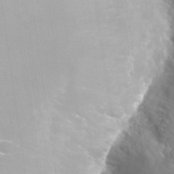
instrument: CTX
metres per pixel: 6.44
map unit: Nhu
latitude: 28.0633
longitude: -63.1592
